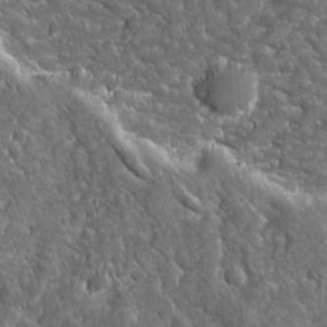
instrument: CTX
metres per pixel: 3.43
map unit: Ave
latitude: 16.0444
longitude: -133.6316
